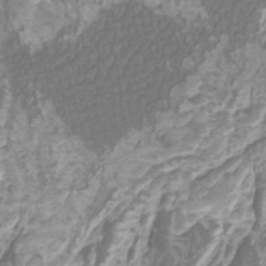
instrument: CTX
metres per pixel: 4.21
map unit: Htu
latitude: -10.3684
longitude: -74.1200
